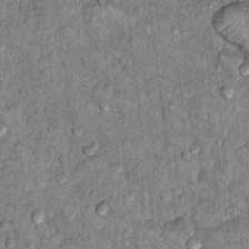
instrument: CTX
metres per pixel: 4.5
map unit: Hto
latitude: 10.4034
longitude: -36.4601
